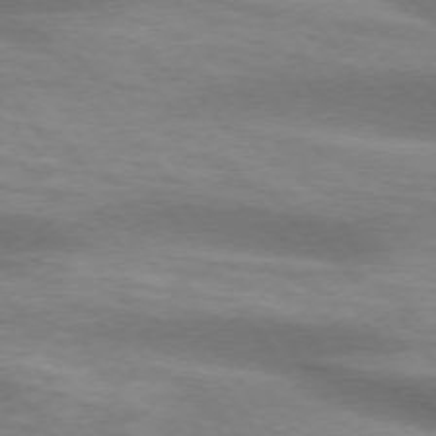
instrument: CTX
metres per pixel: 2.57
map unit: lApd
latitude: 74.4790
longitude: -49.5749
